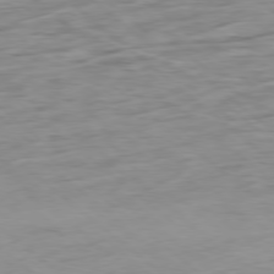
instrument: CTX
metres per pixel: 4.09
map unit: Hpe
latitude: -78.5951
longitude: -18.5356
